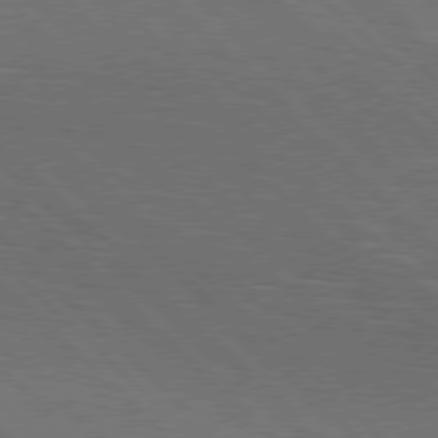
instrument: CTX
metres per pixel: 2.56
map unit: Hpe
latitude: 77.3670
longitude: -127.5182
